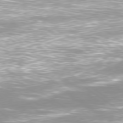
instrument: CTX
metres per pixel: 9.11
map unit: Ap
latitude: -79.7477
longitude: -66.6301
